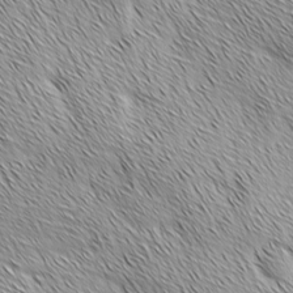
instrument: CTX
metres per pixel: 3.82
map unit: Ave
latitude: 1.9528
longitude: -114.4223
